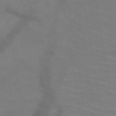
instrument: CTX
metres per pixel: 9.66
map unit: HNb
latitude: -50.0283
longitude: -44.9891
